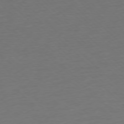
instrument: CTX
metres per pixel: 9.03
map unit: Ap
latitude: -77.2754
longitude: -91.7828
